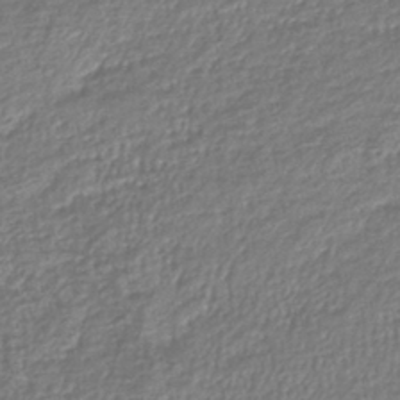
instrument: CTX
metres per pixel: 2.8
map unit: lHb
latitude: -43.6721
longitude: 69.0108
